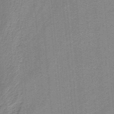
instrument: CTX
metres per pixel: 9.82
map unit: HNb
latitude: -38.0472
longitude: 53.8611
